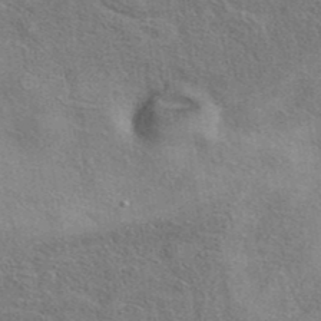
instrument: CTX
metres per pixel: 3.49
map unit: eAb
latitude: 40.6490
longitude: 104.0850
